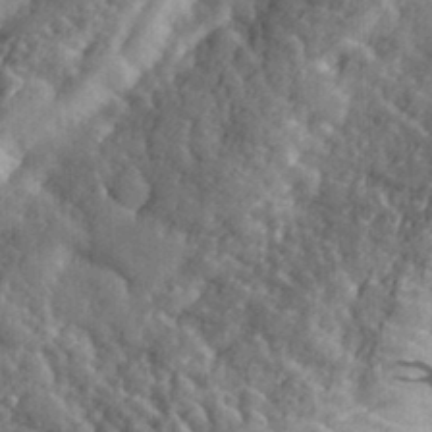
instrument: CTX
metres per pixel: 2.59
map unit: eHh
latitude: 33.9906
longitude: -80.2900
